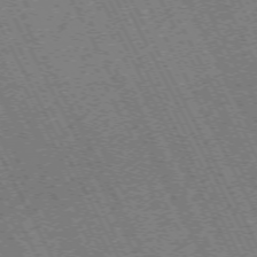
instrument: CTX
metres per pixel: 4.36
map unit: Hpe
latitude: -71.6155
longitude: 10.4440
